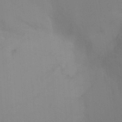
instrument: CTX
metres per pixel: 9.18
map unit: Ht
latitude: -8.2172
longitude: -31.1026
